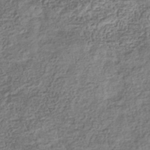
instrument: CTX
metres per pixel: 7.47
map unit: eHb
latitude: -35.8800
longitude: 80.2929
